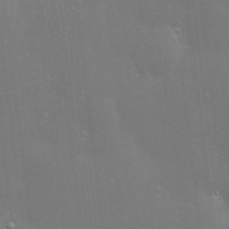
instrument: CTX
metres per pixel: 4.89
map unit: Hve
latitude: -11.1242
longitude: 174.4251
